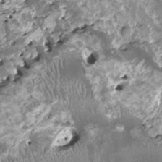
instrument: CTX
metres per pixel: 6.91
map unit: HNhu
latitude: 0.8191
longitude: 6.3495
